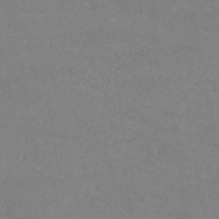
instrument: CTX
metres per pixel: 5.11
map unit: HNb
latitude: -54.1795
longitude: -34.3467
